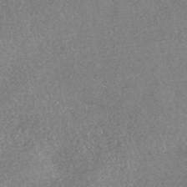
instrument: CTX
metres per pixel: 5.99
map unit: HNhu
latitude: -44.1984
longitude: 94.4062
